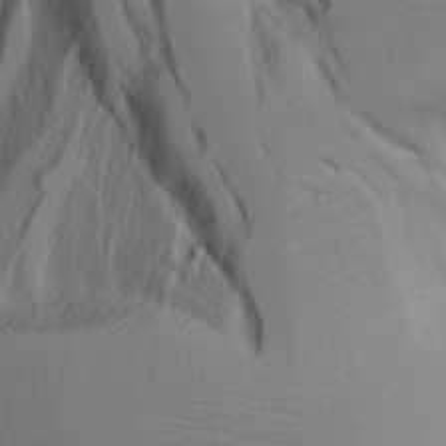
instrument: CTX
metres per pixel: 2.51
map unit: Aa
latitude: 17.8205
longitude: -124.9513
